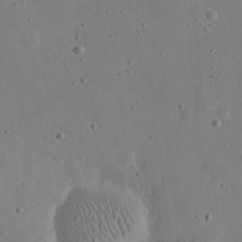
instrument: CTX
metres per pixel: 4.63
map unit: eHh
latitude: 21.4049
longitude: -68.7246
